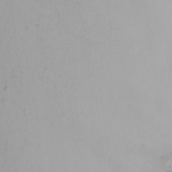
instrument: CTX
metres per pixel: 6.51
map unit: Nhu
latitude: -5.8800
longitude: -95.4805
